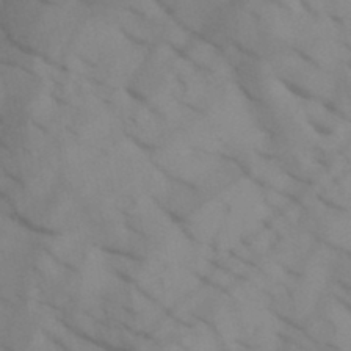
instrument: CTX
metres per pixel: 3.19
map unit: HNb
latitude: -45.1431
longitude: -41.2159
